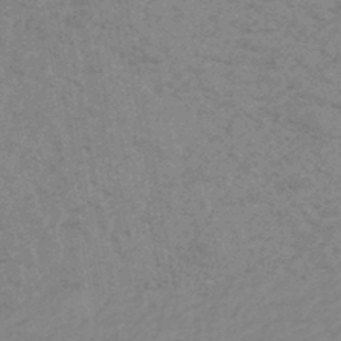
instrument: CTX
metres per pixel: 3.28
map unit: eHb
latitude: -44.1039
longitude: 89.5399
